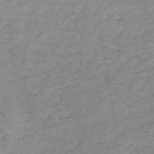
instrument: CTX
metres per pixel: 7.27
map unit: eHb
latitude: -32.1417
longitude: 67.1620
